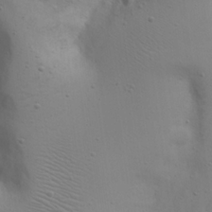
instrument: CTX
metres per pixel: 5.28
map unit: eHh
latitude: 22.7435
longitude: -69.4427
